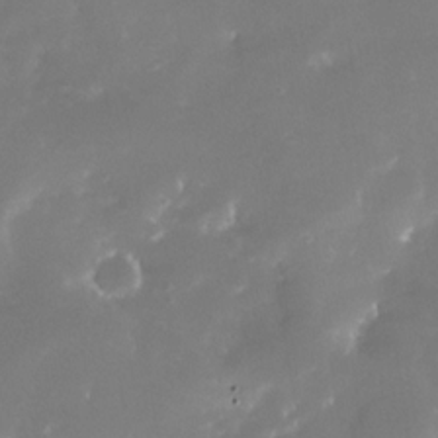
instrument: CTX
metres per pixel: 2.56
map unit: Nhe
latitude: -33.0676
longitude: -116.2145
